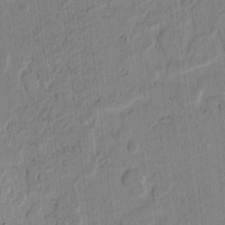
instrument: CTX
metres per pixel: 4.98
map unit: lAvf
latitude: 5.2159
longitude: 164.3684
